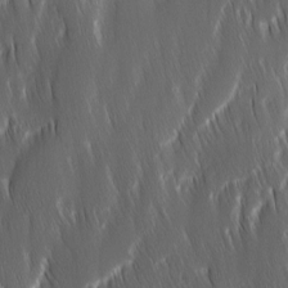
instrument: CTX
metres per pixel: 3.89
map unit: Ave
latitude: 9.6316
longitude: -105.1781
